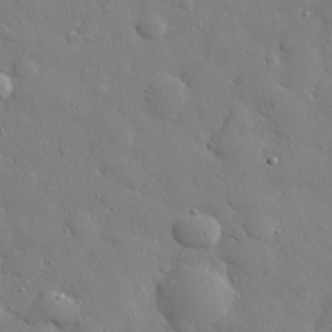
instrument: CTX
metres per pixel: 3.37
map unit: eHh
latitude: 28.1011
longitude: -78.3656
